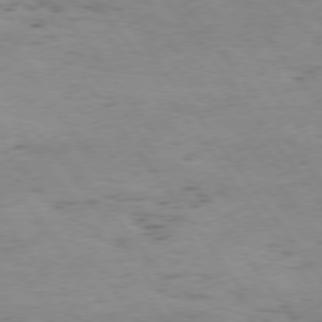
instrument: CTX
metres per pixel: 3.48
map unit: Hpe
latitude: 74.9892
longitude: -142.9703
